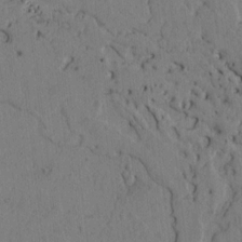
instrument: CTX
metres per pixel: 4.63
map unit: Htu
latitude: -2.9730
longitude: 167.6722
